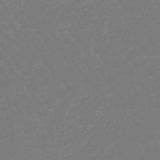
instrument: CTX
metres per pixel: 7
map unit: lHb
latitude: -46.1605
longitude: 72.6518
